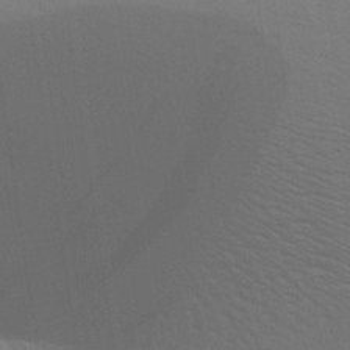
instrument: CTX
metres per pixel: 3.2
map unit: Aa
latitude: 28.3089
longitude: -144.4412
